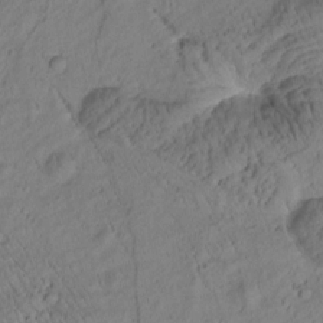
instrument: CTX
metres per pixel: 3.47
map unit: Htu
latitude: 0.8380
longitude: 175.7288
